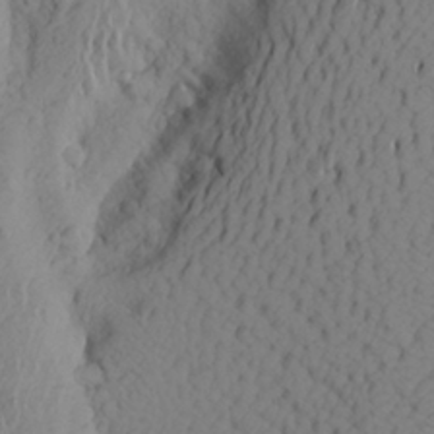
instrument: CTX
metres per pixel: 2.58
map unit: Aa
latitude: 24.8380
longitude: -147.4049
